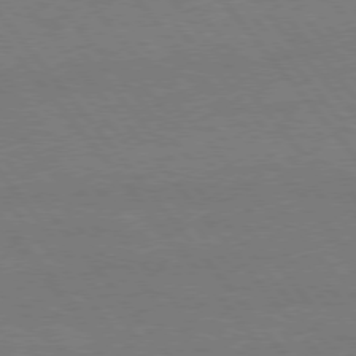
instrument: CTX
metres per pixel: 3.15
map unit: Hpe
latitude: 75.7261
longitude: -137.1592
